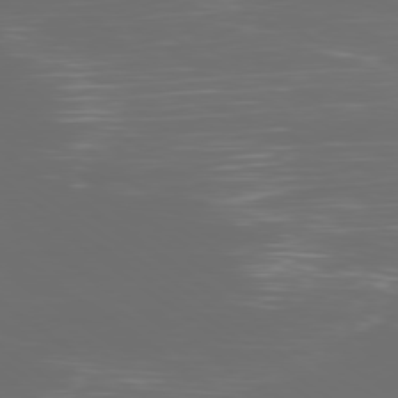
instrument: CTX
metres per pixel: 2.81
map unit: Ap
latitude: -79.0297
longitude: -93.5749
